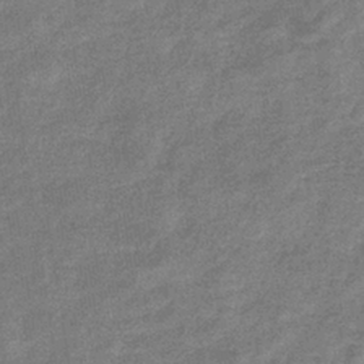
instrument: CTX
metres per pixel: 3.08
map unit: eHb
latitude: -37.9367
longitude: 79.0108
